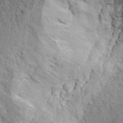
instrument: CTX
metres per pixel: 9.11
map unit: lHvf
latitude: 37.2537
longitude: -87.5371
